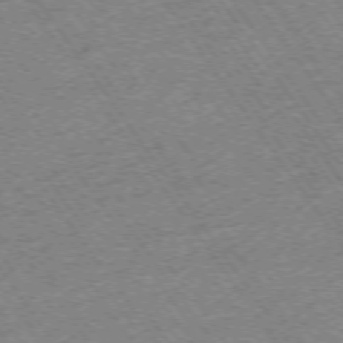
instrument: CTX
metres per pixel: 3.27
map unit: Ap
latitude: -74.8219
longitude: -89.3671
